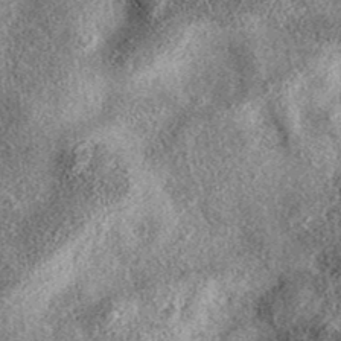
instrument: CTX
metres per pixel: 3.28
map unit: eAb
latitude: 38.9703
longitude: 106.7085
